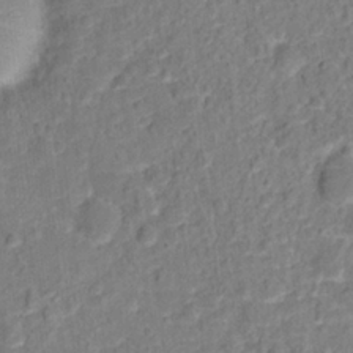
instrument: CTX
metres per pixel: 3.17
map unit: Hto
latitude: 13.2537
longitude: -38.4601
